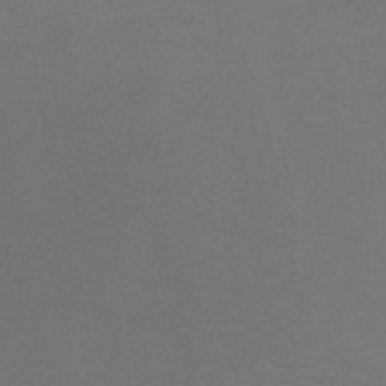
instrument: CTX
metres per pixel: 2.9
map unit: HNb
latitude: -50.6707
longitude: -44.2522
